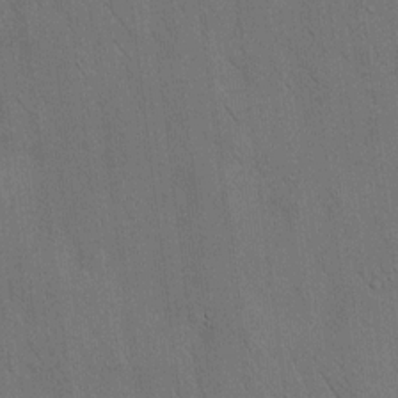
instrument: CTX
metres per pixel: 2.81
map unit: HNhu
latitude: 12.3467
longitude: 10.4818
